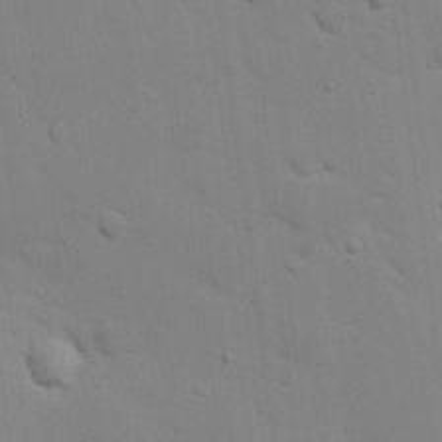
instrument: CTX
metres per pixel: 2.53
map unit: eHh
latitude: 21.2537
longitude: -62.6302
